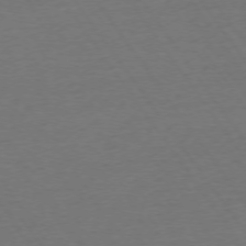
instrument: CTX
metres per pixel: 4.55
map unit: Ap
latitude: -74.8030
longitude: -90.1200
